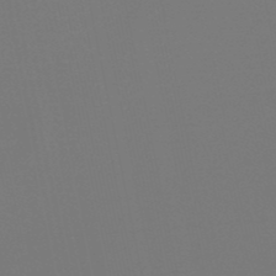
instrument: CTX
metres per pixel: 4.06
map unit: lHb
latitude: -49.9178
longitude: 70.1795
